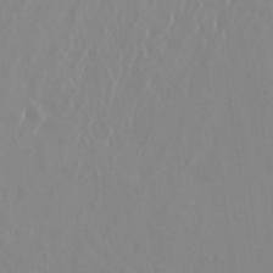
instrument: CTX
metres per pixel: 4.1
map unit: eHh
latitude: 33.9906
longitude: -132.8758
